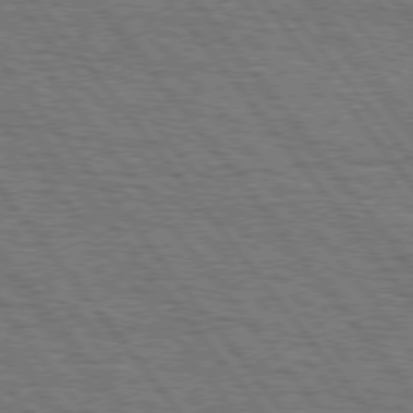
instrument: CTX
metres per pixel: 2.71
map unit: Hpe
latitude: 75.3104
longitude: -153.0837
